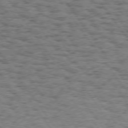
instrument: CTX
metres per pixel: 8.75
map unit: Hpe
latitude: 74.0255
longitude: -134.9136
